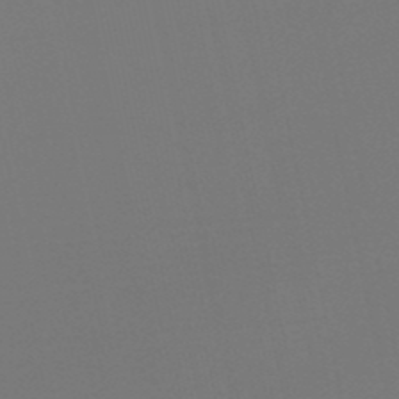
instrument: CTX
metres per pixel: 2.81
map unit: lHb
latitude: -49.8423
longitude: 70.1417
